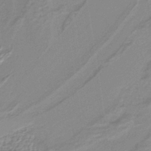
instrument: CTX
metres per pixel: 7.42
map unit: lHb
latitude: -40.5574
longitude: 52.1983
